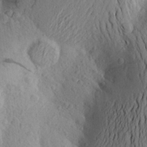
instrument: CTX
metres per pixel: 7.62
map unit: Aa
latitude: 24.8757
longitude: -149.7828
